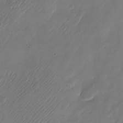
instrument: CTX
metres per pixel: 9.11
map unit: Nhu
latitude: -22.2740
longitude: -72.0444
